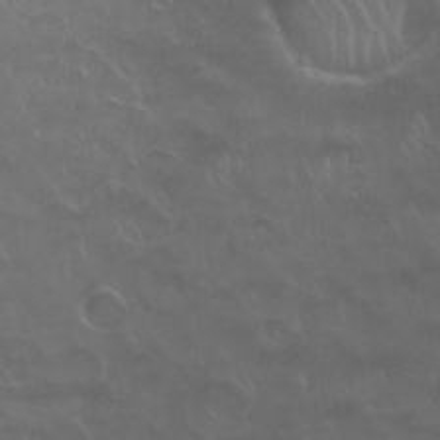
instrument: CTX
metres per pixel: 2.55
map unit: Nhu
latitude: 26.4034
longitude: -53.2348
